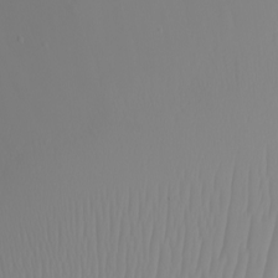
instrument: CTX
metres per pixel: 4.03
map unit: eHh
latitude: -5.3320
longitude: -85.7450
